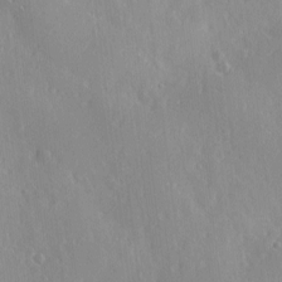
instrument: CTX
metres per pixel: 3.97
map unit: Ave
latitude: 0.6112
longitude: -113.5371
